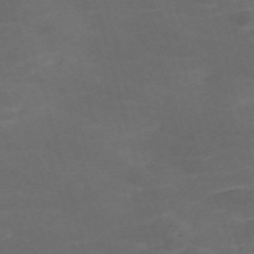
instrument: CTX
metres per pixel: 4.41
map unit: Nve
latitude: -59.3509
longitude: 59.4643
